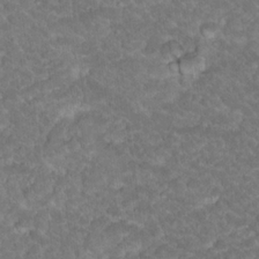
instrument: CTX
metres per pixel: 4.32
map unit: Hto
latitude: 19.1781
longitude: -35.3481
